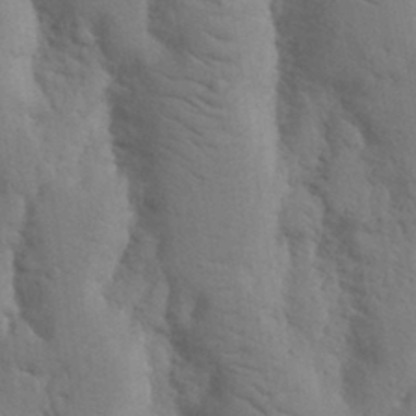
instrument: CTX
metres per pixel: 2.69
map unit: Nhu
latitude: 18.3845
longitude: -76.0444
